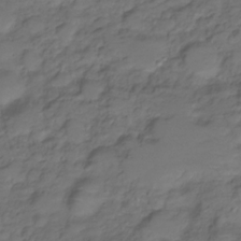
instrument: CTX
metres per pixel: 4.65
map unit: Hve
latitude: -28.0094
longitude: 91.4266
